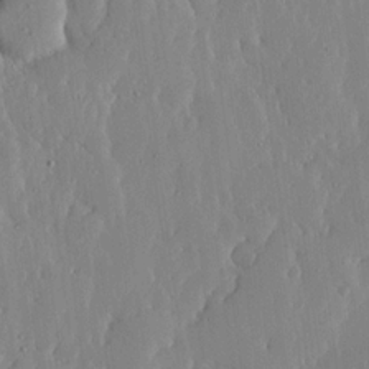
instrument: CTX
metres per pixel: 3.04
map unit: lHvf
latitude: 17.1592
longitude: -114.9324
